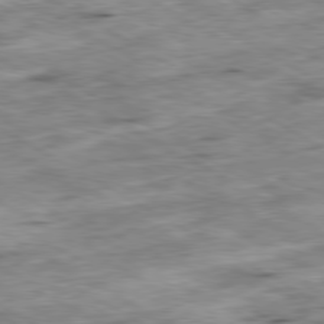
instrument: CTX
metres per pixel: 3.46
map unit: Ap
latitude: -80.4251
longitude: -84.1578
